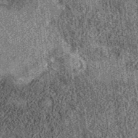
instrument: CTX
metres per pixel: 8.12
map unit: eAb
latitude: 36.4790
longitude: 107.3321
